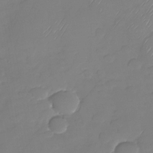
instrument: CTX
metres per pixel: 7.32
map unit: Nhu
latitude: -29.2187
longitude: -63.6883
